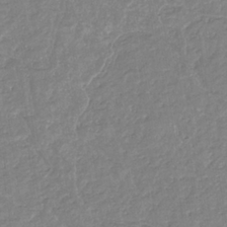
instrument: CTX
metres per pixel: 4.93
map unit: eHb
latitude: -35.3321
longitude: 77.1620
